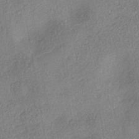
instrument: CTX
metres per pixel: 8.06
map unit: eHh
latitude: -41.8233
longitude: 120.3495
